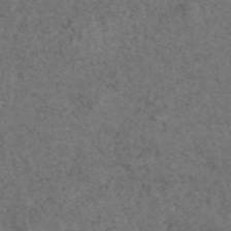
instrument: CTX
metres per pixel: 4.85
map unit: eAb
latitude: 46.6491
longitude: 118.2551
